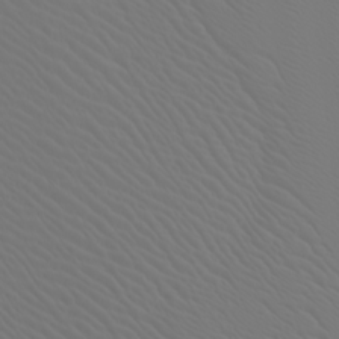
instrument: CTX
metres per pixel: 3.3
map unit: Nhu
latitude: -6.3684
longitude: -96.2900
